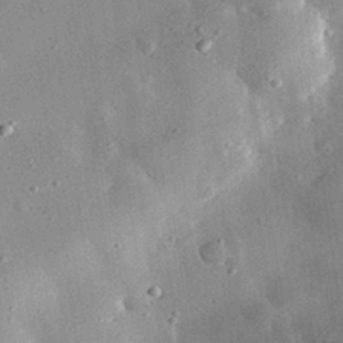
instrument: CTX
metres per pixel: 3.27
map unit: eHh
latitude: 31.0837
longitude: -80.5168
